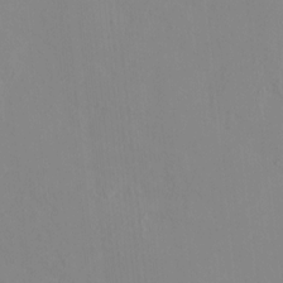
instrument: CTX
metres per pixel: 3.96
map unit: HNhu
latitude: 7.6883
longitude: 11.5966
